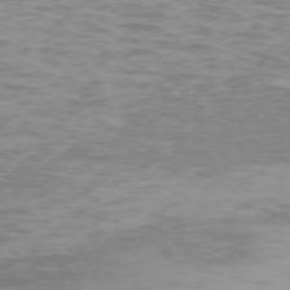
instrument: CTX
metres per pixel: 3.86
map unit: Ap
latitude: -74.1606
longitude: -80.7057
